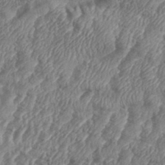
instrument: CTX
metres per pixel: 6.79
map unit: eHh
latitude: 36.1200
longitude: -137.2915
